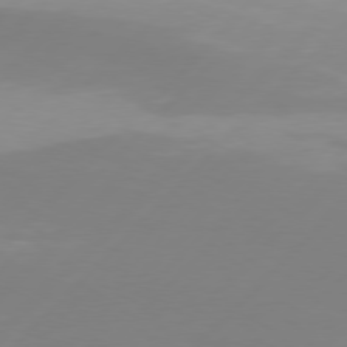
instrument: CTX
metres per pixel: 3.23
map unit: Hpe
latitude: 77.4804
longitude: -133.6505
